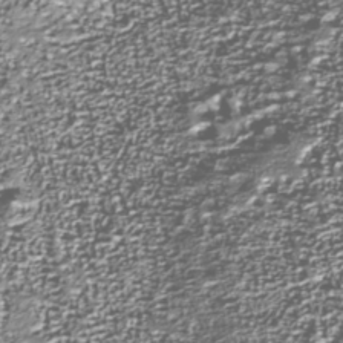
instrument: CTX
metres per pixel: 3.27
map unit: Nhu
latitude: -38.6141
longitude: -82.1199
